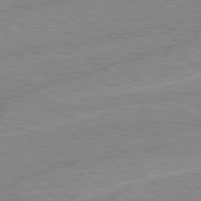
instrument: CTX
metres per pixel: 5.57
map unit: Hpe
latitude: 78.8569
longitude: -144.8002
